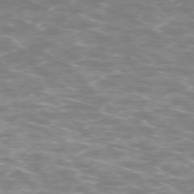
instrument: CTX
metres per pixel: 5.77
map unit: Ap
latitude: -74.9353
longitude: -76.4979
